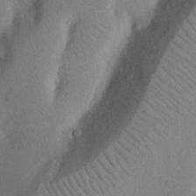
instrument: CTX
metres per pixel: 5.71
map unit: Nhu
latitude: 20.1011
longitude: -74.0822
